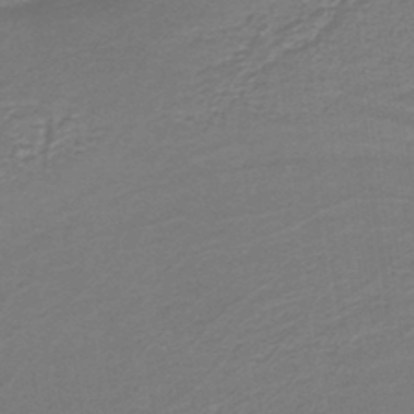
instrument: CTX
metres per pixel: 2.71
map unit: lHb
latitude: -40.1983
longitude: 53.3320
